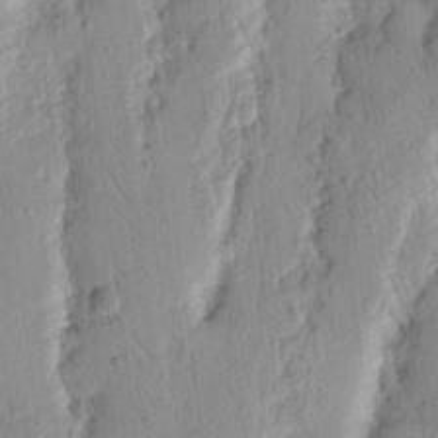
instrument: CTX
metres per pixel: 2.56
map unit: Nhu
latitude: 17.1592
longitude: -78.0822
